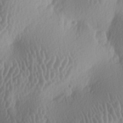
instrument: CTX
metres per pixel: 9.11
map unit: lAa
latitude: -5.9367
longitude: -128.5923
